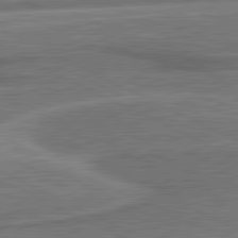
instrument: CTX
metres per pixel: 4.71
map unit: lApd
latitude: 81.2537
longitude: 141.1620
